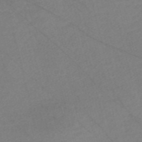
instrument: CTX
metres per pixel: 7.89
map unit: Nve
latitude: -57.3132
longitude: 53.5588
